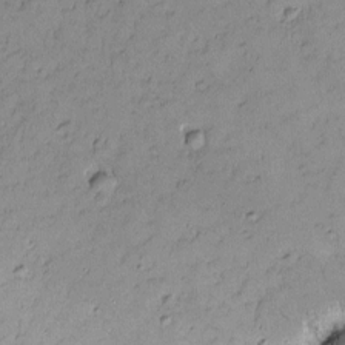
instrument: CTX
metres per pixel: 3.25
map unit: Nhu
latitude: -6.6518
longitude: -152.6302
